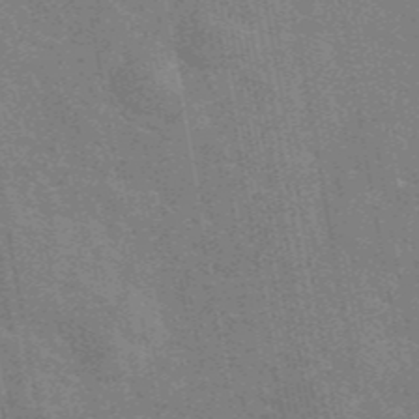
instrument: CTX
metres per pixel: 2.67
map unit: eAb
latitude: 45.6316
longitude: 122.4629
